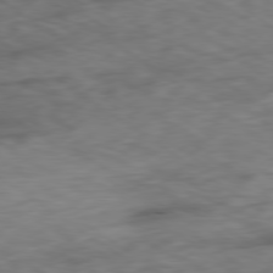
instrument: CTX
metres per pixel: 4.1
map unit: Ap
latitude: -79.7666
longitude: -73.0837
